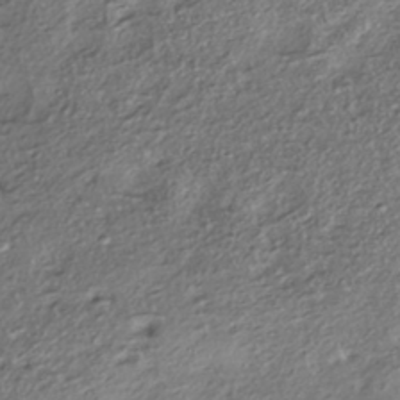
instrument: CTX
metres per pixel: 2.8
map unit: eHh
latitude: -41.2187
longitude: 121.1242
